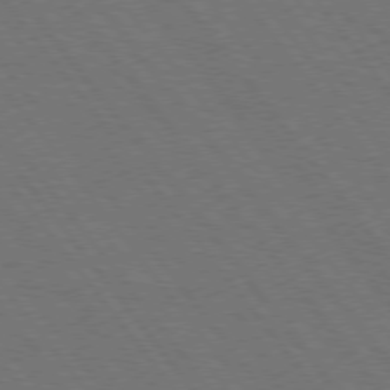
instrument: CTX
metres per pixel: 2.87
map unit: Hpe
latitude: 75.4615
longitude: -137.6127
